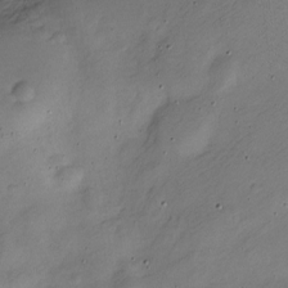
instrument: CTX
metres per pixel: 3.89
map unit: Nve
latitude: -24.3684
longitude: 107.0487
